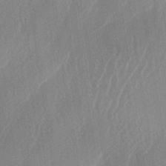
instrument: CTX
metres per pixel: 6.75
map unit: lAa
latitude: -5.2942
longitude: -129.2537
